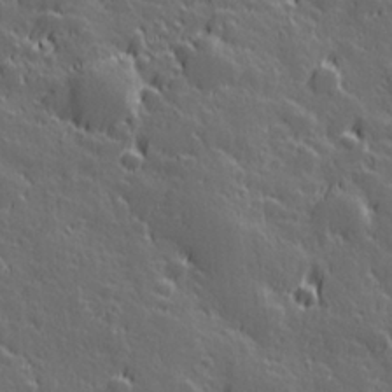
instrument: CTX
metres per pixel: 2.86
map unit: Hve
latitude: 27.4238
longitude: 144.6896
